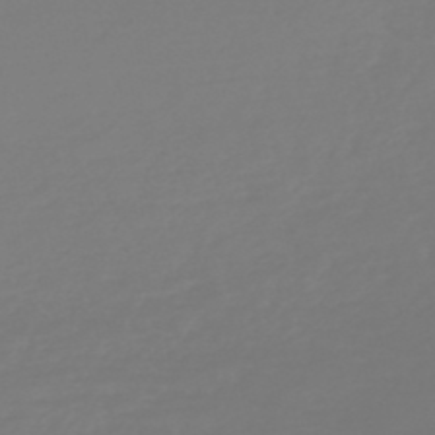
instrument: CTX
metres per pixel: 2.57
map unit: HNb
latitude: -46.5762
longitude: 56.4818
